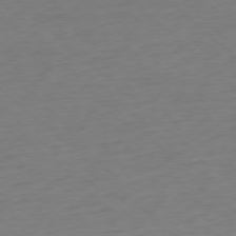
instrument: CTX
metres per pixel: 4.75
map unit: Ap
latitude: -77.7856
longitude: -91.2537
